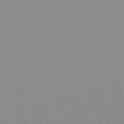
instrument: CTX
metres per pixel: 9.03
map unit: lHb
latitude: -48.8975
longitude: 72.2361
